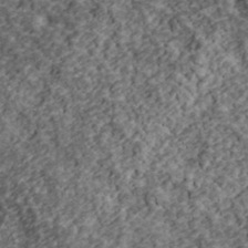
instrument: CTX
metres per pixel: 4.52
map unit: lHvf
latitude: 39.5182
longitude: -88.0444
